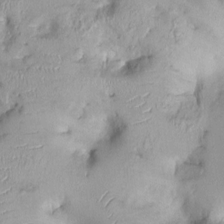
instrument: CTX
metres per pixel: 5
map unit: Ht
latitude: -0.0094
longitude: -13.8017
